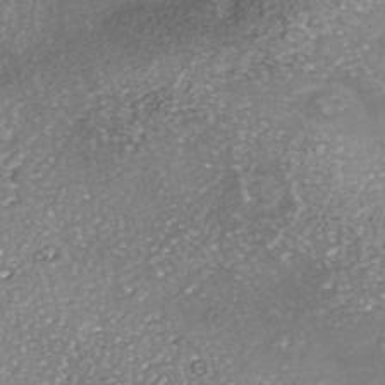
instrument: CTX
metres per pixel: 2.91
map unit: Nhe
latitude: -41.0864
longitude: -109.4804
